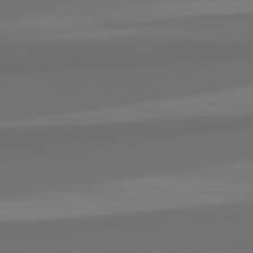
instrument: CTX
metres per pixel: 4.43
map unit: lApd
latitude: 82.4412
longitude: 159.8233
